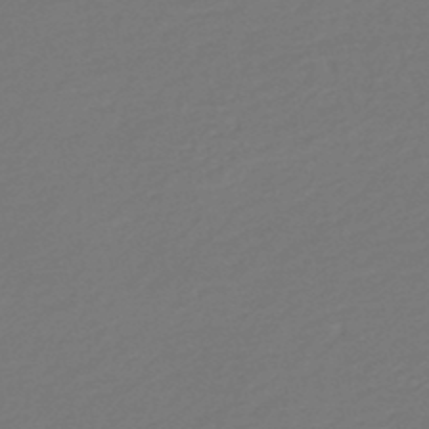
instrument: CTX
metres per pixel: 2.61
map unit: HNb
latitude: -47.5588
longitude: 57.1620
